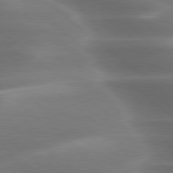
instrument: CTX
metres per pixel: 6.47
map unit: lApd
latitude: 79.5560
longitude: -117.5938
